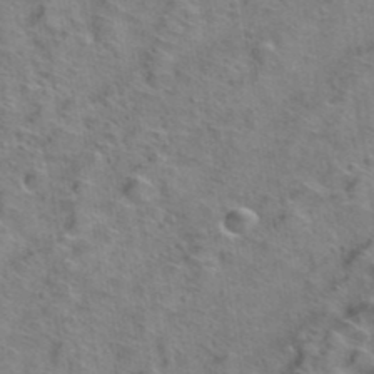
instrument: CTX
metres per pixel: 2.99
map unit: Hto
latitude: 38.7813
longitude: -44.9702
